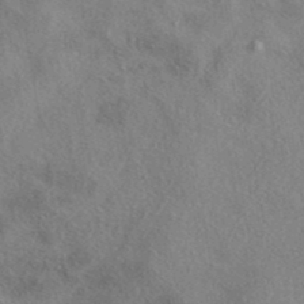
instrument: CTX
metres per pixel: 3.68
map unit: eAb
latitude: 39.1025
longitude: 112.3306
